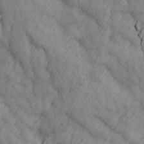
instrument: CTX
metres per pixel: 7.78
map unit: Ave
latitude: 13.3671
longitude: -105.2726
